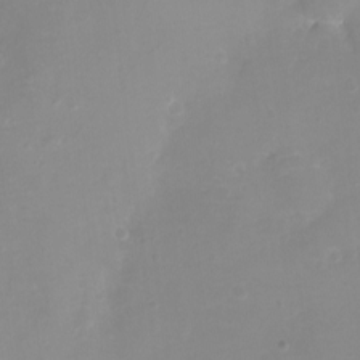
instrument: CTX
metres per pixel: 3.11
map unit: eHh
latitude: -4.1416
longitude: -76.1389
